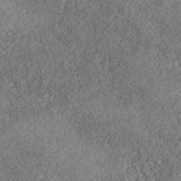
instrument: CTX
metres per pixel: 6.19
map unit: Nhe
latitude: -41.2565
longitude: -111.0837
